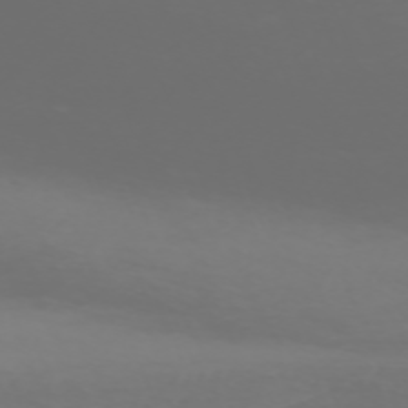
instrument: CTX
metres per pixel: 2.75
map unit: Nhu
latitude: -68.4440
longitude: 38.8597
